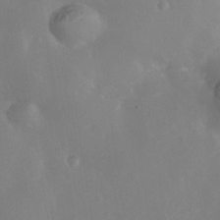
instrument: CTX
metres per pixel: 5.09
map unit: Nhe
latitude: -35.8422
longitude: -130.7058
